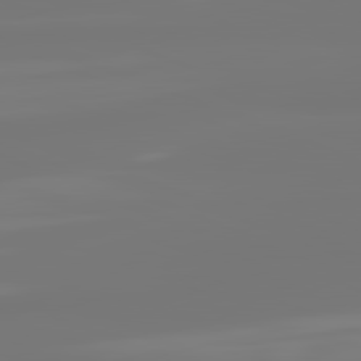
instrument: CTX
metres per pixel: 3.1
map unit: lApd
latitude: 81.9528
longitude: -176.8380
